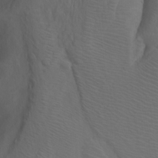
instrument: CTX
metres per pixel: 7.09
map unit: Nhu
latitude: -7.7477
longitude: -68.4790
